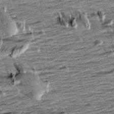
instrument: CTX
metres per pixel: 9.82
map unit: Aa
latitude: 8.6113
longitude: -139.2537
